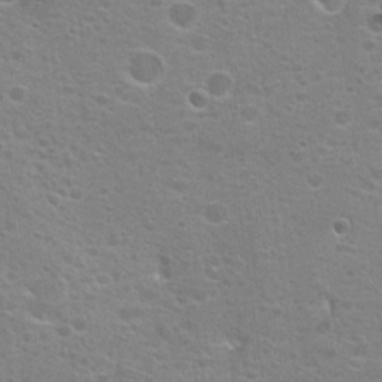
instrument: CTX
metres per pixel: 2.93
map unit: Hto
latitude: 19.6316
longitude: -41.7638
